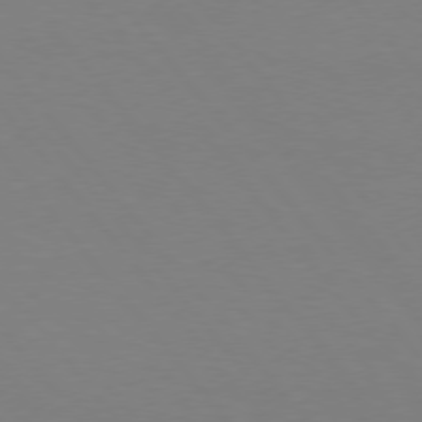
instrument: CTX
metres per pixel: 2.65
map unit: Hpe
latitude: 75.6505
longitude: -141.1214
